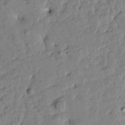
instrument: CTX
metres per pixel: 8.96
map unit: Htu
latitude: 1.2915
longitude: 179.8233
